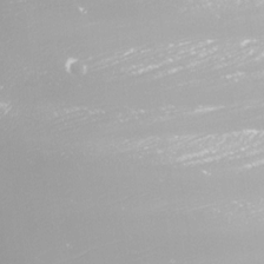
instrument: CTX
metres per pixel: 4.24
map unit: Nhu
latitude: -8.1417
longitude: -91.2159
